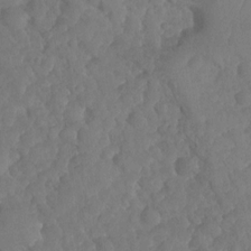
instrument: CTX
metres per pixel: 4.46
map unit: HNhu
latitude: -24.9919
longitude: 50.1417
